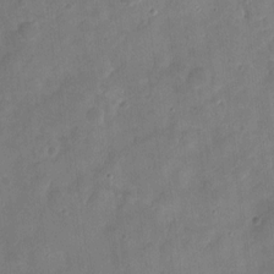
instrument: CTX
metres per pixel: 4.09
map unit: eHh
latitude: 8.7435
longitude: -74.0444
